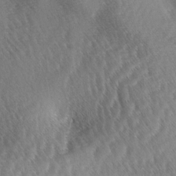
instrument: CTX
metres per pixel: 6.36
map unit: lAa
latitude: -3.5021
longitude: -126.4412
